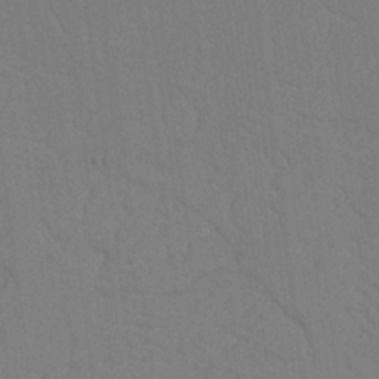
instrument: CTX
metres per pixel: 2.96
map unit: Nhu
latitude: 20.3279
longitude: -73.3860
